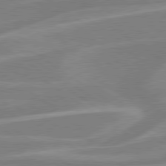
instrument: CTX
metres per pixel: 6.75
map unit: lApd
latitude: 79.3671
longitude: -122.4034
